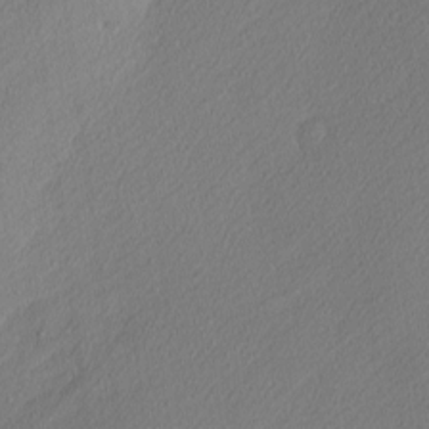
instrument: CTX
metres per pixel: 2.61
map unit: Nhu
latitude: 1.2726
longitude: -77.2348
